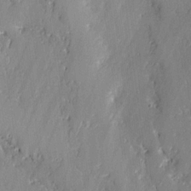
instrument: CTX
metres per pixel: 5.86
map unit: lAvf
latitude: -0.7464
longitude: -107.9150
